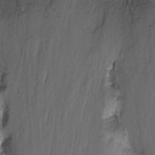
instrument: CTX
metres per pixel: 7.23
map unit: Nhu
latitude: -6.2739
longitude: -48.2334
